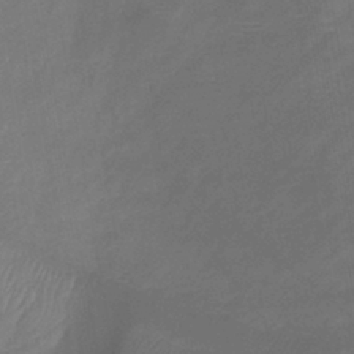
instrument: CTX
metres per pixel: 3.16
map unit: lHb
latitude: -40.8597
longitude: 77.7100
